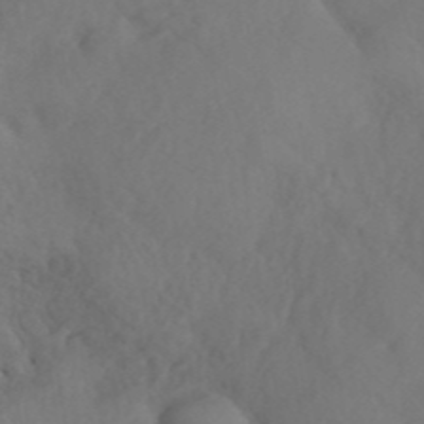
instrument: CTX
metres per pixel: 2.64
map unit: ANa
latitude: 41.5182
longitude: 54.1417
